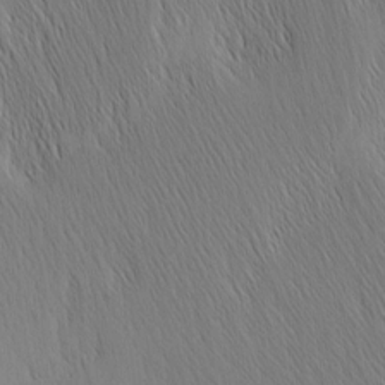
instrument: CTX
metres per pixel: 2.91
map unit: Nhu
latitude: -4.8408
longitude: -151.3103
